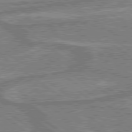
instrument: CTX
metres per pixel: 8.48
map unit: lApd
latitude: 79.2915
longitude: 175.9367
